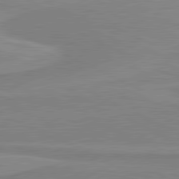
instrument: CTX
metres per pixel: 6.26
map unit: lApd
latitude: 81.0836
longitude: 169.7477
